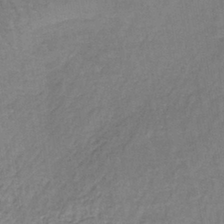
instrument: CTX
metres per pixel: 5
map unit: lHb
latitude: -38.5196
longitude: 61.3510
